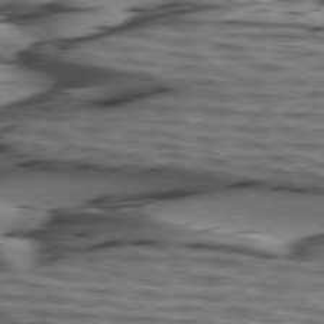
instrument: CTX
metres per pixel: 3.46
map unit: lApd
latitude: 75.5938
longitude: -71.9339
